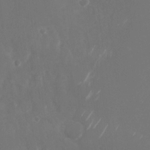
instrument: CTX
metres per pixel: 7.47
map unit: Nhu
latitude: -28.7274
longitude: -69.9339
